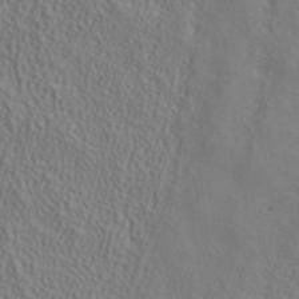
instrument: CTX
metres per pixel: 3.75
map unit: ANa
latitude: 38.4601
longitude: 23.0487
